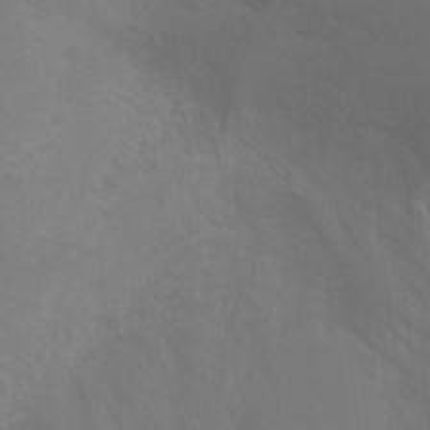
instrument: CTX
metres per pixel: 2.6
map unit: Ht
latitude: -10.1984
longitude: -46.1389
